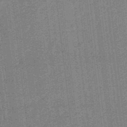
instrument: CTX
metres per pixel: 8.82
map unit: HNb
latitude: -37.2565
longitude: 57.4454
